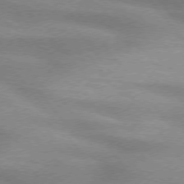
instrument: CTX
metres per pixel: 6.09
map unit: lApd
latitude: 74.5168
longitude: -61.6316
